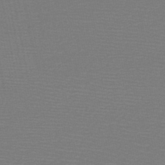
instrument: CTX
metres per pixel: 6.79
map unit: HNb
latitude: -49.4077
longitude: -43.2348
